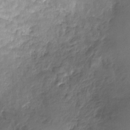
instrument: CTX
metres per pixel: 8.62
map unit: HNhu
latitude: -28.1606
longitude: 74.8975
